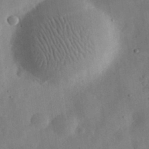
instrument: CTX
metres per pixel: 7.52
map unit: eHh
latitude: 30.5546
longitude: -75.5560
